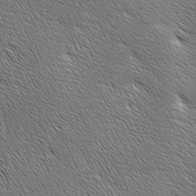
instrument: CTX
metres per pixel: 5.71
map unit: Ave
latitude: 0.9513
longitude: -114.9324
